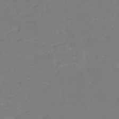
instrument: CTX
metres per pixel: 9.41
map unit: HNb
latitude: -50.4440
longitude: -52.4790
